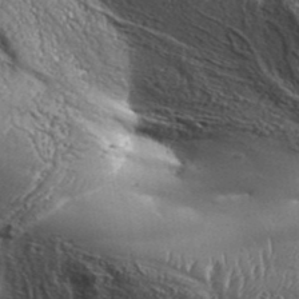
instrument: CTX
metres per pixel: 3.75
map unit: Aa
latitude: 33.8205
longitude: -135.1025
